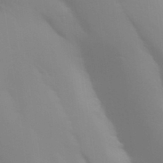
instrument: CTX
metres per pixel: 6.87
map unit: Aa
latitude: 32.4601
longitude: -145.0269
